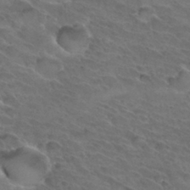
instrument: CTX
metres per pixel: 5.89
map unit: Hto
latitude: 32.5357
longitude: -46.2523
